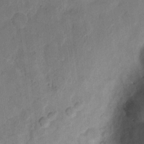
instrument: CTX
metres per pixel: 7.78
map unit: eHh
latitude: 12.0444
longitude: -65.6694
